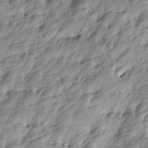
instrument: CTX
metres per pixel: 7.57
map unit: Htu
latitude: -4.4062
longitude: -176.5923
